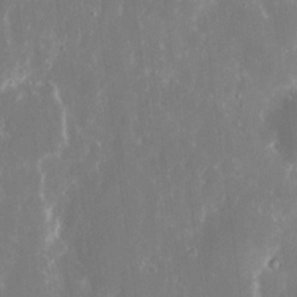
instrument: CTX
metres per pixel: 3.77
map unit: eHh
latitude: 8.5546
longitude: -70.8380
